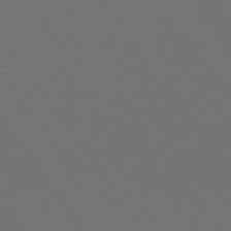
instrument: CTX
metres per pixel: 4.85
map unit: Hpe
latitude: 74.8947
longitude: -124.2522
